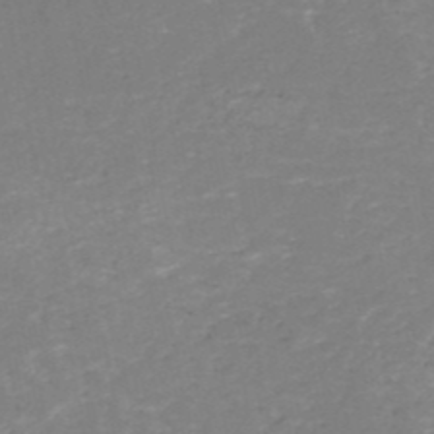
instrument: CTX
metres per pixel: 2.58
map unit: HNb
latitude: -50.6518
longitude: -52.1767
